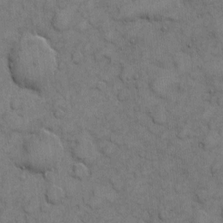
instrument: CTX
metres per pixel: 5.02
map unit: eHh
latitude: 6.3656
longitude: -65.1025
